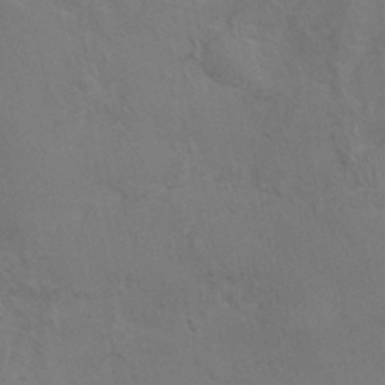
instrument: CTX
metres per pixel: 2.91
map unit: Nhu
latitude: 0.1011
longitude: -15.8773
